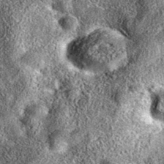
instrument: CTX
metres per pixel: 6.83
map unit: eAb
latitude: 36.5357
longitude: 109.0108
